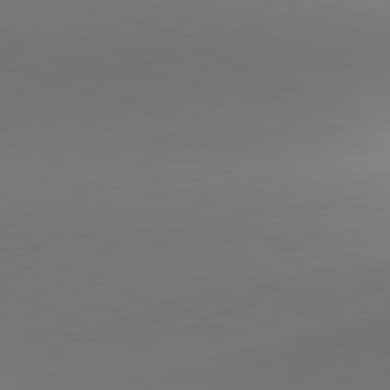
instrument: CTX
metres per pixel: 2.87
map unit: lApd
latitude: 81.6127
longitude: 143.6155
